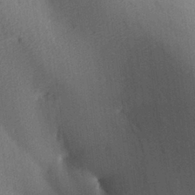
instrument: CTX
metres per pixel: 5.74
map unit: Aa
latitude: 28.5734
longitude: -136.8569
